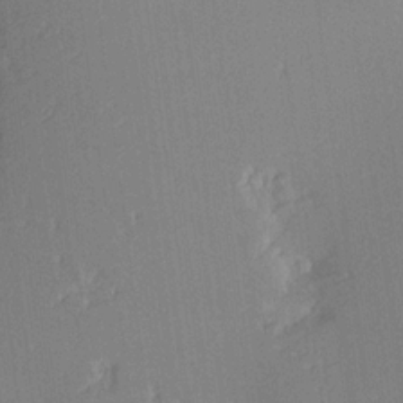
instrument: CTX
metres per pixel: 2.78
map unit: Aa
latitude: 18.0444
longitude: -143.0648
